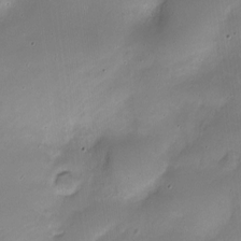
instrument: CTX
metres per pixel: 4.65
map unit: Nhe
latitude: -19.8800
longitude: 143.3887
